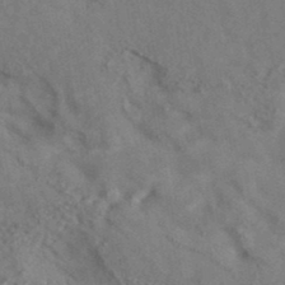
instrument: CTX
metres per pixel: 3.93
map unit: eAb
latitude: 35.0458
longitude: 111.2376
